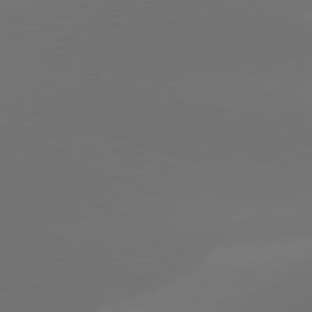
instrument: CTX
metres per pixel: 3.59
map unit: Hpe
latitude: 78.0255
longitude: -128.4034
